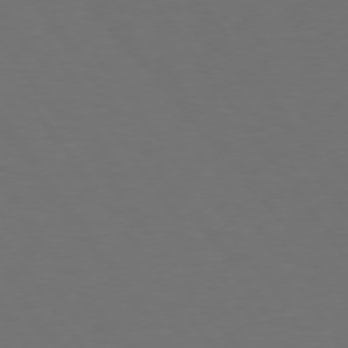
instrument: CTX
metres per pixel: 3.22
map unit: Hpe
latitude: 74.9136
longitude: -124.3845
